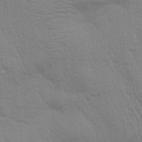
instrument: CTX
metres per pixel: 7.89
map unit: Aa
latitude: 28.0633
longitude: -139.8961
